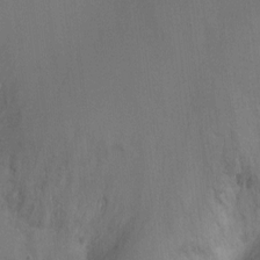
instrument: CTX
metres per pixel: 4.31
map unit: Nhu
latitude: -10.5007
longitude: -36.2523
